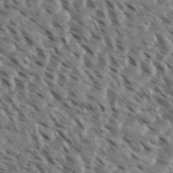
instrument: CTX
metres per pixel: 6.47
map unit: eHh
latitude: 35.9528
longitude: -138.7435
